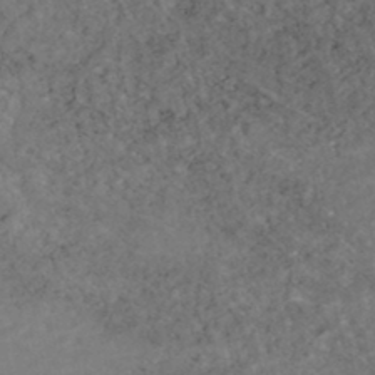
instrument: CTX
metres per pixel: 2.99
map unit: HNhu
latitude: -47.2754
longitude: 98.1795
